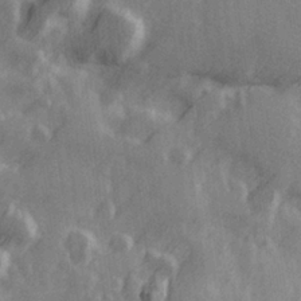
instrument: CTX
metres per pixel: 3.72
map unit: Hve
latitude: 26.2901
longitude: 146.9541
